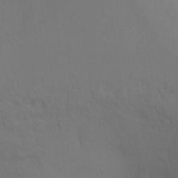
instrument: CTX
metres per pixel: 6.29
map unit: Ht
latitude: -11.2754
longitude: -34.4223
